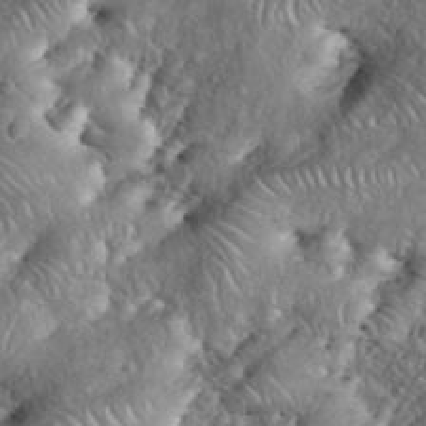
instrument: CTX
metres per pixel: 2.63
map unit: eHh
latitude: 38.4601
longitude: -57.1970
